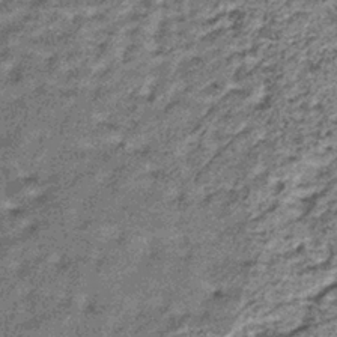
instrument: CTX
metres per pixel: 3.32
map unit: lHb
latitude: -37.5210
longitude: 64.9731
